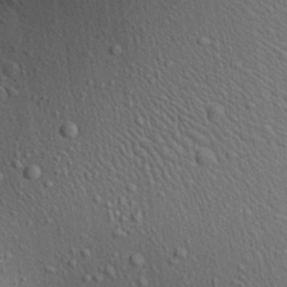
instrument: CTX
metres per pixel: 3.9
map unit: Aa
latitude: 22.6490
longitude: -138.7624
